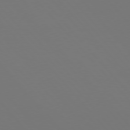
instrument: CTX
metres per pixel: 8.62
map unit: Hpe
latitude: 76.6868
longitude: -166.5923
